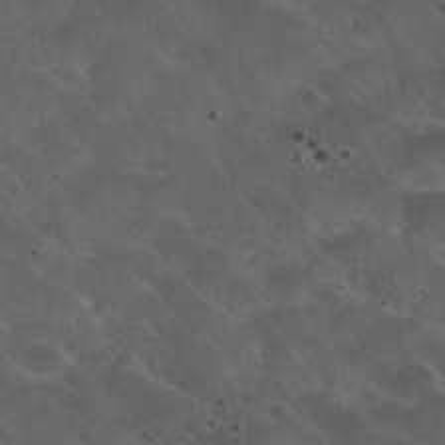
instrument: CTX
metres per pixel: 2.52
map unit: Nhu
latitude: 30.9703
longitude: -55.4237
